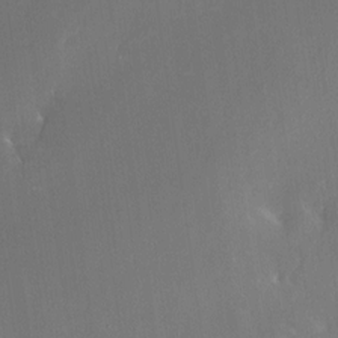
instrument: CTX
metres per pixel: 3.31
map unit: Nhe
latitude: -26.7463
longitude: -110.1578
